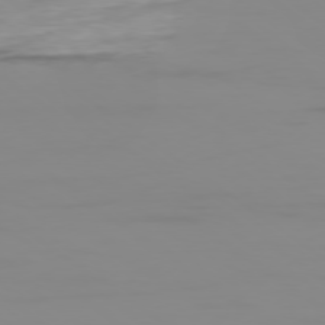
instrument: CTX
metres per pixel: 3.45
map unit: Ap
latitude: -78.6329
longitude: -79.0648
